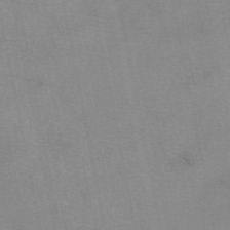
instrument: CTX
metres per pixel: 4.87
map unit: eAb
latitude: 49.2537
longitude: 103.6155
